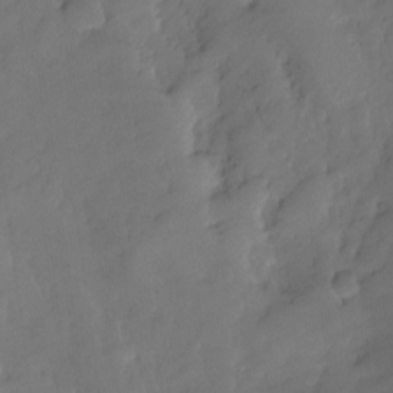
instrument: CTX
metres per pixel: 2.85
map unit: Ht
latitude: -12.2740
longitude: -49.3104
